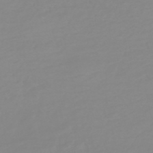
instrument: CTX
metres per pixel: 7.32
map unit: HNb
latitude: -54.0850
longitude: -33.6694
